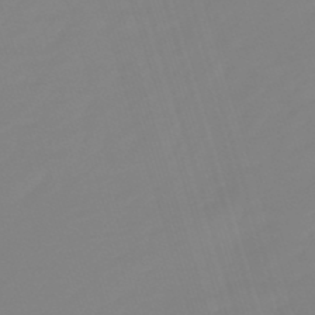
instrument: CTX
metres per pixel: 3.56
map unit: lHb
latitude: -49.6344
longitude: 81.5777
